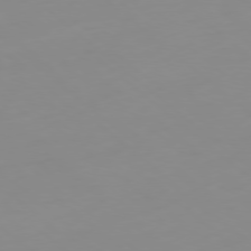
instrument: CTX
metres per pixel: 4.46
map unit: Hpe
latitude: -79.0675
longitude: 15.4644
